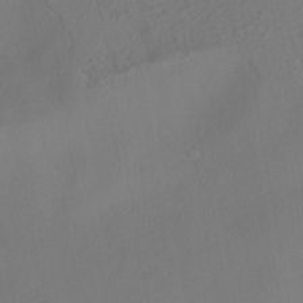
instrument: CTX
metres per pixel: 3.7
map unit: HNhu
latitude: -42.3306
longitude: 105.0486
